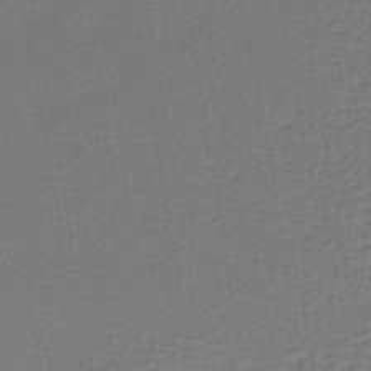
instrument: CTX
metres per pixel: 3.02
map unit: lHb
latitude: -39.8989
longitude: 58.5006
